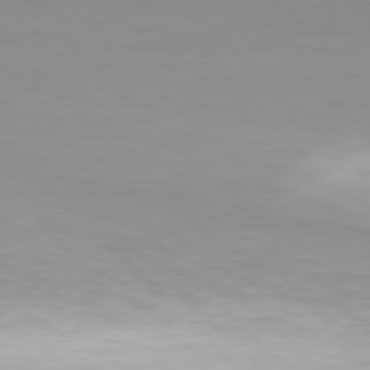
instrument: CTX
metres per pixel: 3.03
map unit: Hpe
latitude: 77.6882
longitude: -167.4615
